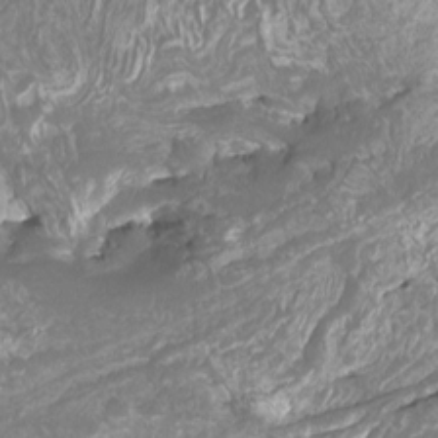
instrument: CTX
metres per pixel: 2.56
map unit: Htu
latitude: -11.1053
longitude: -73.9717
